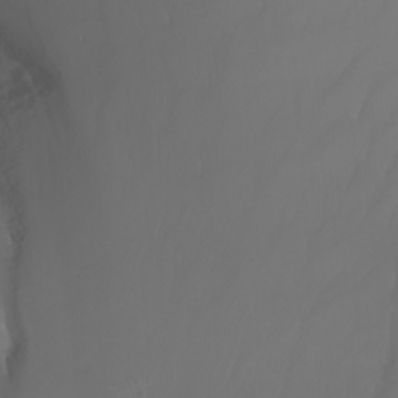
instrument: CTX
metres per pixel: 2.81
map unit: Nhu
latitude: -8.2739
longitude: -80.2900
